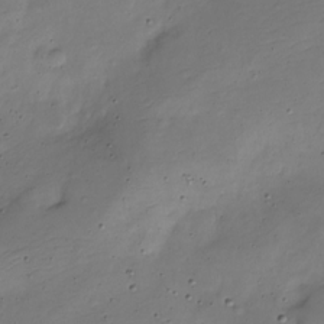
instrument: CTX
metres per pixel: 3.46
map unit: Nve
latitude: -25.5021
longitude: 106.0283
